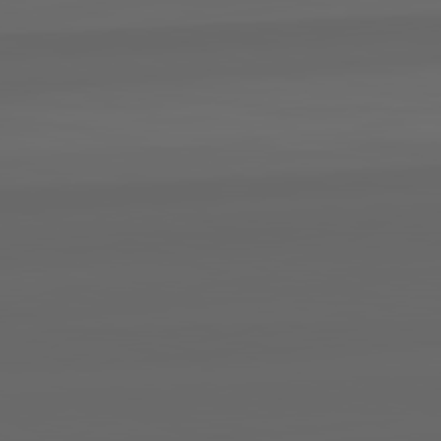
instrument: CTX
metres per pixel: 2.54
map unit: lApd
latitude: 82.4034
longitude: -170.4979
